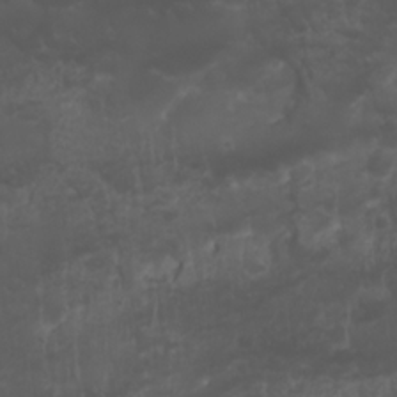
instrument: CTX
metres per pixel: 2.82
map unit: Nhu
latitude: 22.6868
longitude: -63.6505
